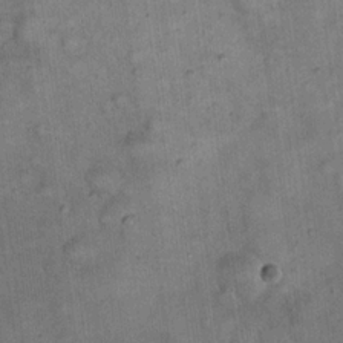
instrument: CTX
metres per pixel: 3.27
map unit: eHh
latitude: 20.3845
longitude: -60.9702
